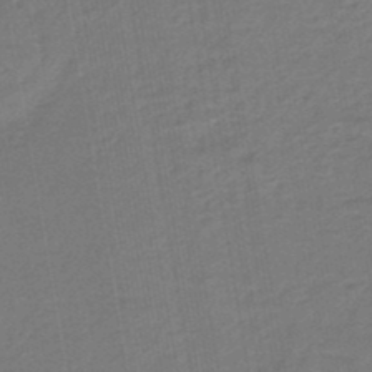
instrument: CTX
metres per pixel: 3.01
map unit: eHb
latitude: -47.0486
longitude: 88.1039
